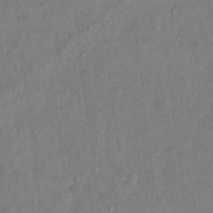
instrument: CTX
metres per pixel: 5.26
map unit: Hto
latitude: 13.8017
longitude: -37.4049
